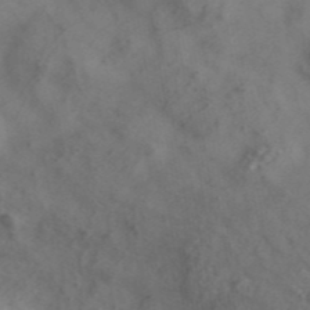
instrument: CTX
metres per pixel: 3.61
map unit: ANa
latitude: 43.9906
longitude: 28.9542
